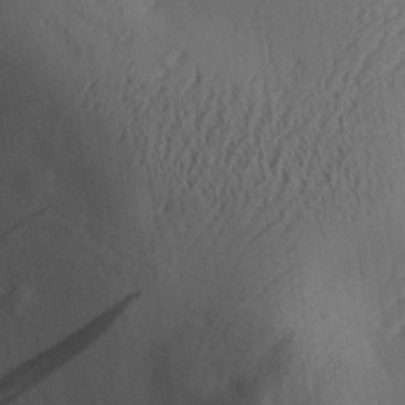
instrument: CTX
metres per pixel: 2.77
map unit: Aa
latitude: 30.3090
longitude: -140.7246
